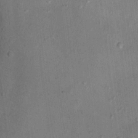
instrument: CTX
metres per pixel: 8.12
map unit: Nhu
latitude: 13.3104
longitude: -36.7624
